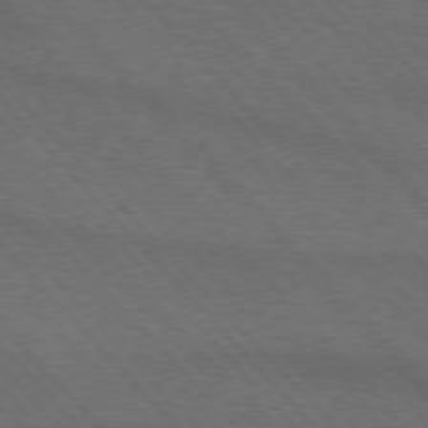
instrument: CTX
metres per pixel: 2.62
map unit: lApd
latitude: 75.3482
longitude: -81.8772
